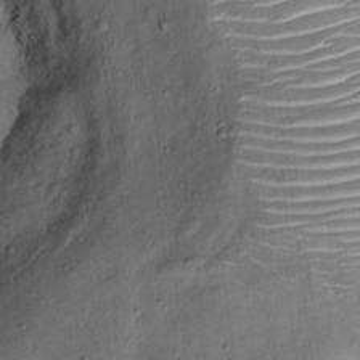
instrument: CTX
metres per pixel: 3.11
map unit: Ht
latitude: 14.1011
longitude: -40.7435
